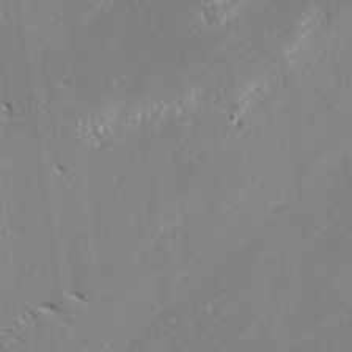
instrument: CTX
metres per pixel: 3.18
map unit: lAvf
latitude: 0.1011
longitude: -107.9906
